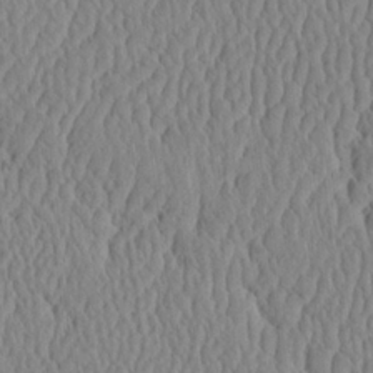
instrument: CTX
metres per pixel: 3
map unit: eHh
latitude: -3.8989
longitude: 15.3888
